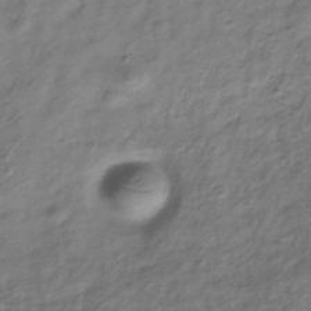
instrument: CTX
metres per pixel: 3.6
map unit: Hve
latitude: -33.3888
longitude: 89.2187
